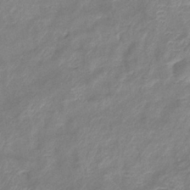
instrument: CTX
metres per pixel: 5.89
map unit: eHb
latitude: -37.7855
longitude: 75.6722
